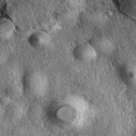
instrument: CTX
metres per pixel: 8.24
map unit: eAb
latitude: 39.5560
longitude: 108.1417
